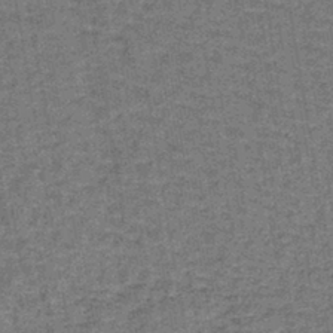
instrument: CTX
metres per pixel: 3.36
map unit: lHb
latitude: -40.4440
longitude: 58.6896
